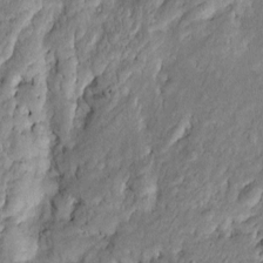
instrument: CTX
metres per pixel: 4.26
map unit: Htu
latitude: -6.3117
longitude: 157.9178
